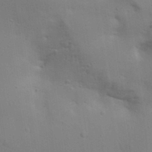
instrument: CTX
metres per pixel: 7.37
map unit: lAa
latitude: 18.5734
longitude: -138.7624
